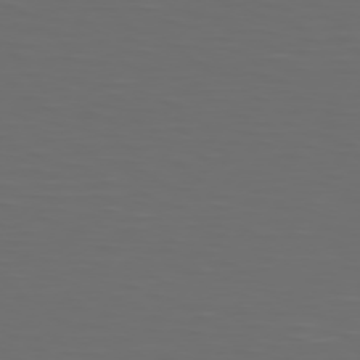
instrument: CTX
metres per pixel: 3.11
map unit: Hpe
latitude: 74.7435
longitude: -125.6693
